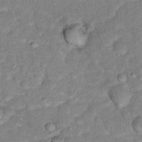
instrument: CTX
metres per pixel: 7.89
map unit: Hto
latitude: 16.8002
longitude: -35.7071
